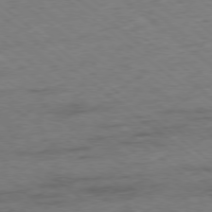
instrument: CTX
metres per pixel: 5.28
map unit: Ap
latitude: -78.7085
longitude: -50.0633
